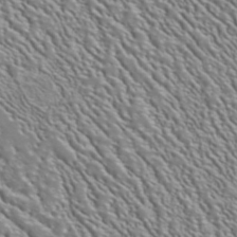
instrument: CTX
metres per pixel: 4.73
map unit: ANa
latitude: 41.2159
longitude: 28.9731
